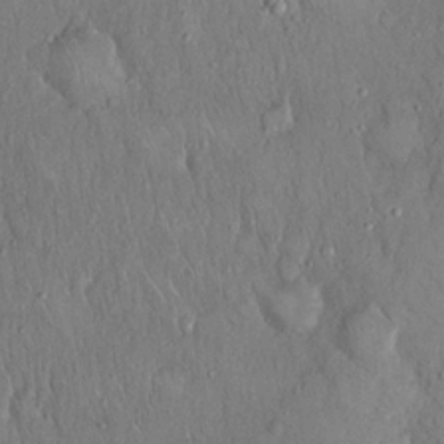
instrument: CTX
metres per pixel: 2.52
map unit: Hto
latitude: 18.1766
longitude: -60.7813
